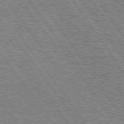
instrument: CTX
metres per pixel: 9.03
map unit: Hpe
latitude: 75.0836
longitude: -155.7450
